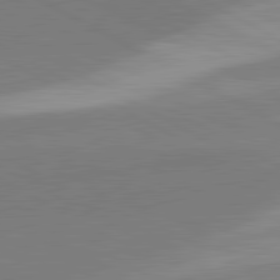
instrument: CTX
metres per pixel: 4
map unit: lApd
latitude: 81.7261
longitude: 134.8219
